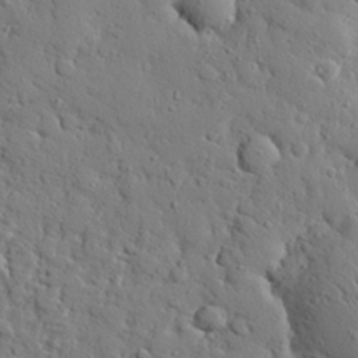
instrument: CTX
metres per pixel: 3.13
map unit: eHh
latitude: 26.7813
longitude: -78.2334
